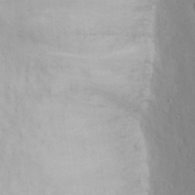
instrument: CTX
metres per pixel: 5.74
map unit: eHh
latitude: 15.3104
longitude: -71.6127
